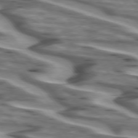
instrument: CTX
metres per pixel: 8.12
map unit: lApd
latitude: 74.4790
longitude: -58.0633
